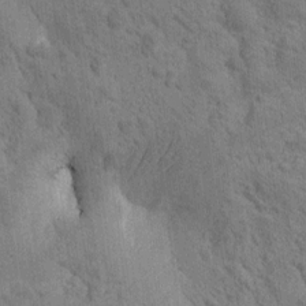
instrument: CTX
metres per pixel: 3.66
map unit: Htu
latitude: 0.2522
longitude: 174.5006
